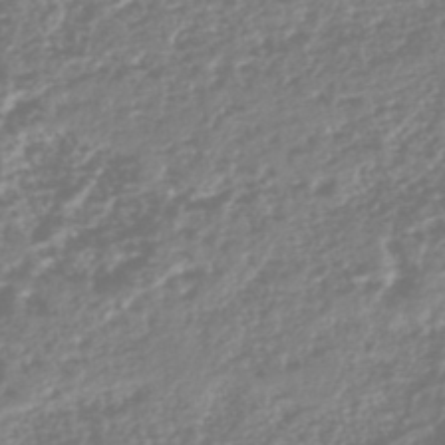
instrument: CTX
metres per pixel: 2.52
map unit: HNhu
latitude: -44.2362
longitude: 106.4440
